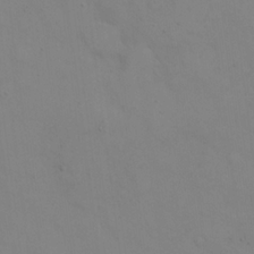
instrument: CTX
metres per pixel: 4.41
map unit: eHh
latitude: 21.8961
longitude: -61.6505
